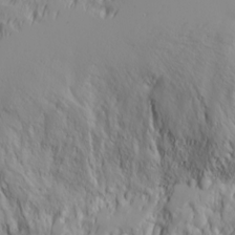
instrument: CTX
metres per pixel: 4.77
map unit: Ave
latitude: 18.3467
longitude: -129.3104
